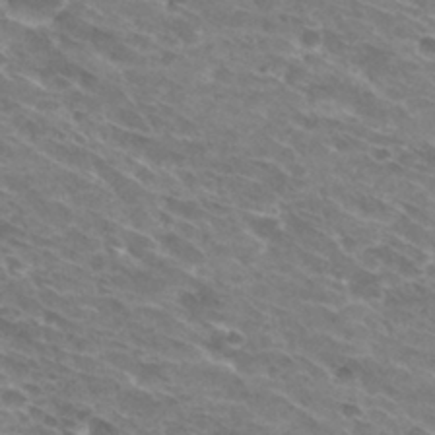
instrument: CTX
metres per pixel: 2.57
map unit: Hto
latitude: 30.3279
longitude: -44.2522
